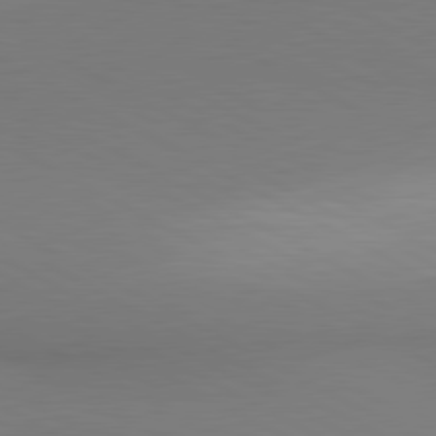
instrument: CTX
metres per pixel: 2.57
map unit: lApd
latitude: 80.5924
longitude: 138.9731
